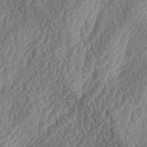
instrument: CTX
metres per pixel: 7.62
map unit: lAa
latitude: -3.6532
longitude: -128.0633
